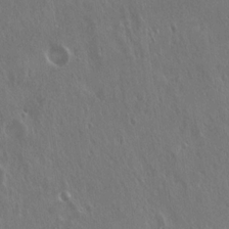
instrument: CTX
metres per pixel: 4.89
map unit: Hto
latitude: 18.1955
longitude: -57.4804
